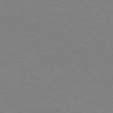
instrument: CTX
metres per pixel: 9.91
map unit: Hpe
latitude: 78.2523
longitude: -122.7813
